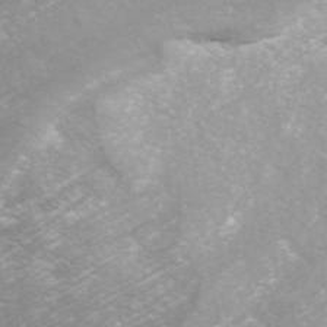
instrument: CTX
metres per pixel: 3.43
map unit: ANa
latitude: 43.1781
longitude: 24.0850
